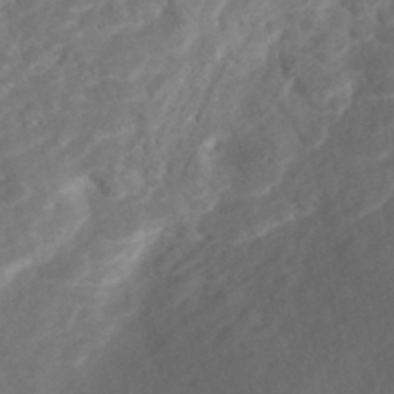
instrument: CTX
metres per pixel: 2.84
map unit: Nhe
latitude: -48.1606
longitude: -172.1388
